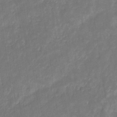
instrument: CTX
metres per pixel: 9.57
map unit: eHb
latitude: -30.4440
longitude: 71.8611
